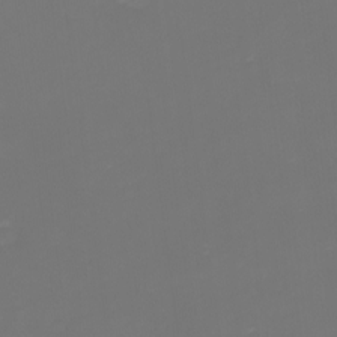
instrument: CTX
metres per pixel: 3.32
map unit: eHh
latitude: -1.1998
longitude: -79.2537
